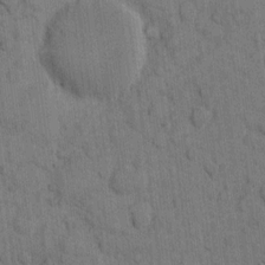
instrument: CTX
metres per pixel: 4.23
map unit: eHh
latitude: 10.0822
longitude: -66.2333
